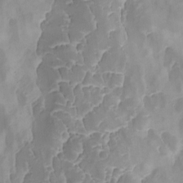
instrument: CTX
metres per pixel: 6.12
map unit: Ave
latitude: -8.7085
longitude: -122.4601
